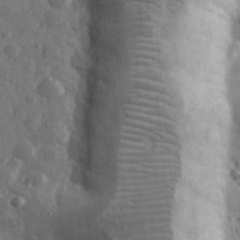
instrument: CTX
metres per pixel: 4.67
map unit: eHh
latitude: 33.0836
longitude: -69.5182
